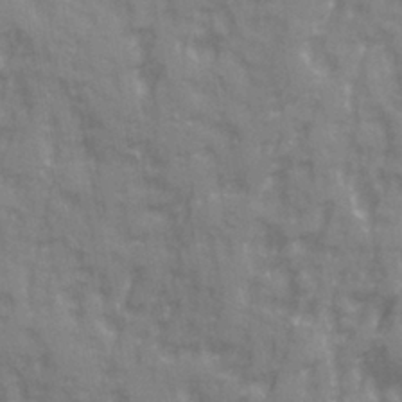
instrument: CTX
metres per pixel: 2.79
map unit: Ave
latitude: 20.3468
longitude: -132.4412
